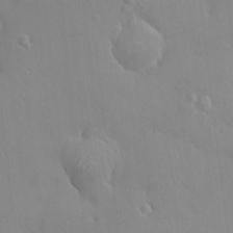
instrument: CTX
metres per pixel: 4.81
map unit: HNhu
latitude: 5.8205
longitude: 1.1809
